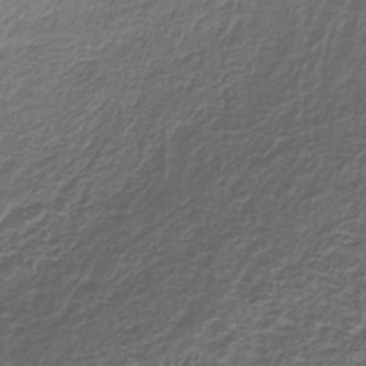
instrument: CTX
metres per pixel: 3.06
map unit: lHb
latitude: -36.3684
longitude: 59.0486
